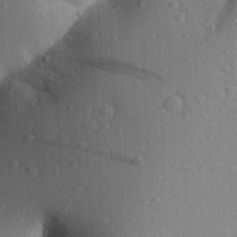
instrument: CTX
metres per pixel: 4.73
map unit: Aa
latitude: 29.9528
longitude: -138.7057
